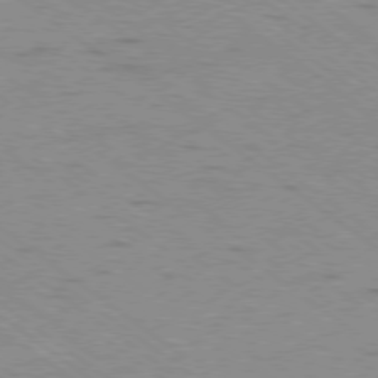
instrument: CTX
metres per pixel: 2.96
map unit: Ap
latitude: -78.9352
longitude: -99.4993
